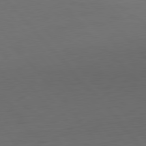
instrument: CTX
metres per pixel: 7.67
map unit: Ap
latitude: -79.9367
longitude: -56.6301
